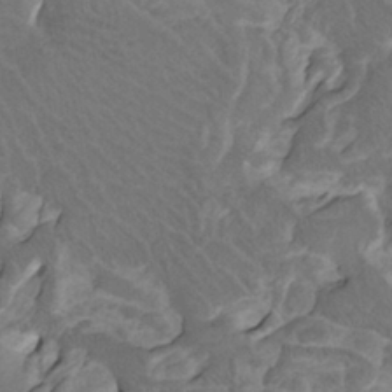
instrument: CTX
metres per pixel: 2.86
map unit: Htu
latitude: -8.3306
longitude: -65.1970
